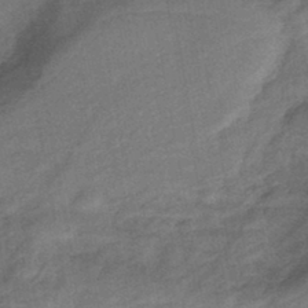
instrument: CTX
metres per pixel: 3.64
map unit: eHb
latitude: -43.5588
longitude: 84.4817
